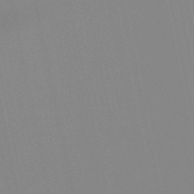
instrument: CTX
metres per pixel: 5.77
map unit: lHb
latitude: -49.0487
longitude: 75.2943
